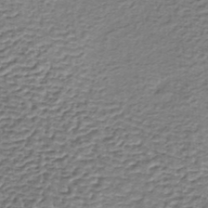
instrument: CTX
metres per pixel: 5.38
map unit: lHb
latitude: -35.4832
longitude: 60.7274
